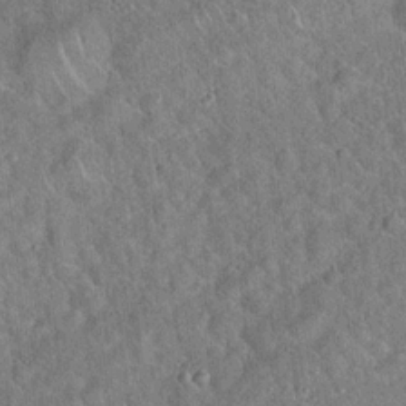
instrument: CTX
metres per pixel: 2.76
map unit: Hto
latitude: 17.6505
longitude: -52.1011
